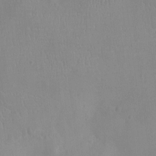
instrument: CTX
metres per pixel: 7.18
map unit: Ht
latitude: -8.8975
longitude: -21.6694
